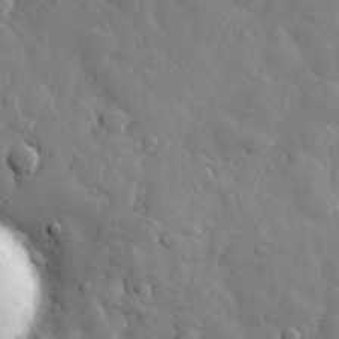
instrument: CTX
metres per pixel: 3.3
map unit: eHh
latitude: 29.6883
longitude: -78.4790
